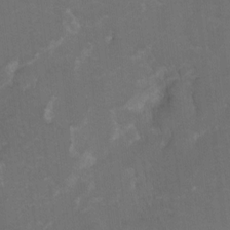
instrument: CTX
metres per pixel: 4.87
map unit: Hto
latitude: 5.0836
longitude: -32.2334
